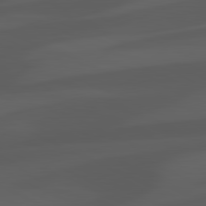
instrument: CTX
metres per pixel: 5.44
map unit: lApd
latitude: 81.4804
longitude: 123.5777
